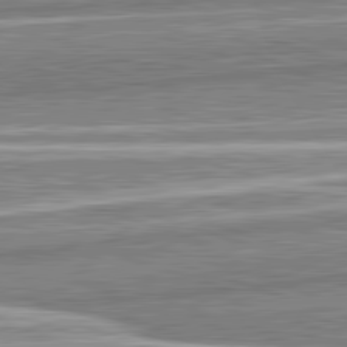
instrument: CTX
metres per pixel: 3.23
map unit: lApd
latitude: 82.5167
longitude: 167.5399
